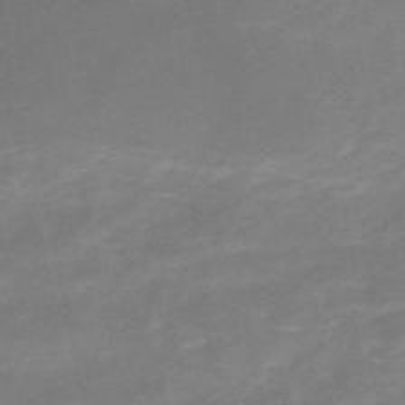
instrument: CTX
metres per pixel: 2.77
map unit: HNb
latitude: -49.1620
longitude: -39.4048
